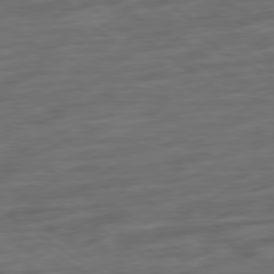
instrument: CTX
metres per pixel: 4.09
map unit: Ap
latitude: -79.8989
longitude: -53.4805
